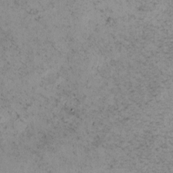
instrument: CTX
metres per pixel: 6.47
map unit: eHh
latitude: -0.7841
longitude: 18.9920
